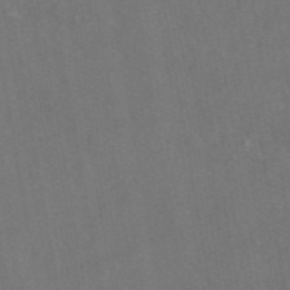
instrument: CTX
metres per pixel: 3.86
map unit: eAb
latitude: 47.7639
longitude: 109.0297
